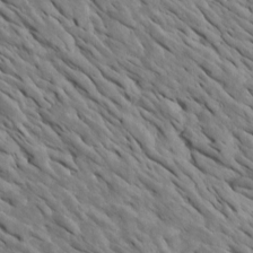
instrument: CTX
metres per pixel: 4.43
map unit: Htu
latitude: 1.6316
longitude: 143.1242
